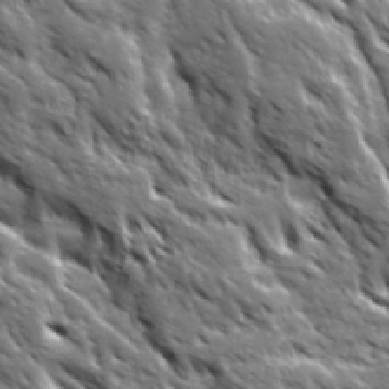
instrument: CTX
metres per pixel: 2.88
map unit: Ave
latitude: 19.6882
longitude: -135.1781
